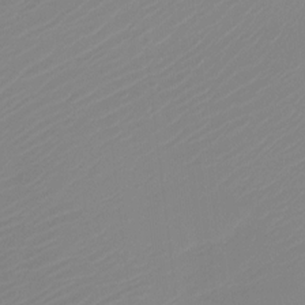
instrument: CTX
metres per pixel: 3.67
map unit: Htu
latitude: -13.5588
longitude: -49.6316
